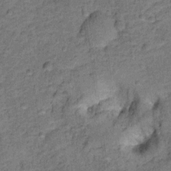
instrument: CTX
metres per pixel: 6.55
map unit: Ht
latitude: 9.3104
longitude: -39.0458
